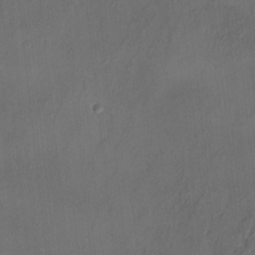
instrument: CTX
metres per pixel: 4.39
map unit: HNhu
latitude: 3.9339
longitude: -7.1025
